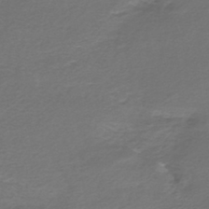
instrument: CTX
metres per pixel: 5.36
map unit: HNhu
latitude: -43.7288
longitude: 100.9919
